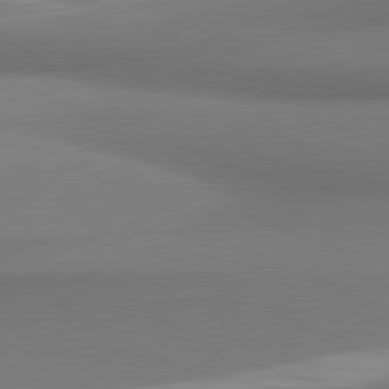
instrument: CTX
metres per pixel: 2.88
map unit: lApd
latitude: 81.2348
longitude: 174.2739
